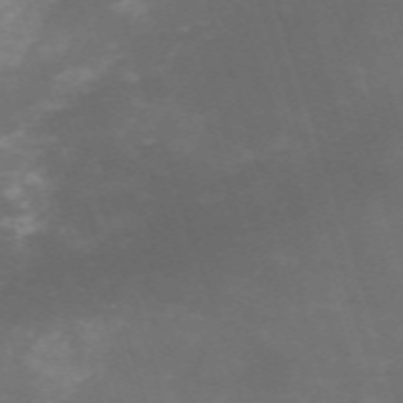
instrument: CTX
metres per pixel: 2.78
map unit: HNb
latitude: -54.5385
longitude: -36.6680
